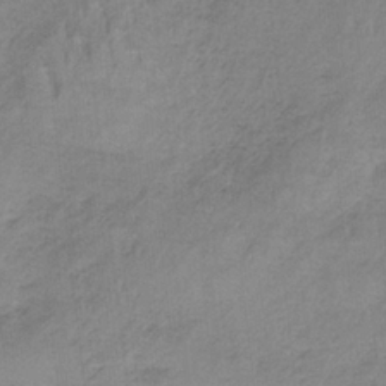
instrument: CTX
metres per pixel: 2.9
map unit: HNb
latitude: -34.4251
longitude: 58.8219
